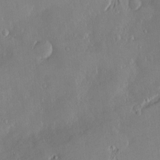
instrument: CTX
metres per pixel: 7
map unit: Nve
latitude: -9.0864
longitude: 172.9730
